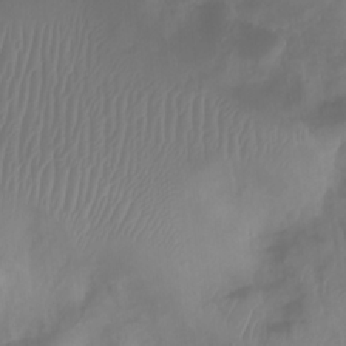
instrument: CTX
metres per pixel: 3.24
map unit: Htu
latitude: 2.0822
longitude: -21.8017
